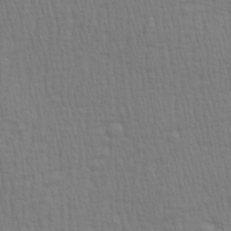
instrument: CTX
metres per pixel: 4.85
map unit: Aa
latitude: 28.9136
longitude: -139.1214
